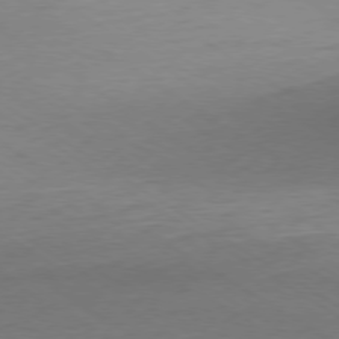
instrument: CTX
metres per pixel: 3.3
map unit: Ap
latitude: -79.0864
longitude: -94.2334
